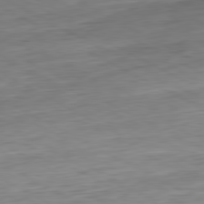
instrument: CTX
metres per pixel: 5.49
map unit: Ap
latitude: -81.2187
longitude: -67.1781
